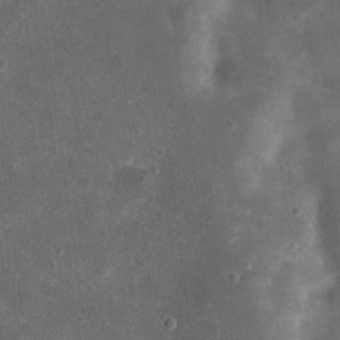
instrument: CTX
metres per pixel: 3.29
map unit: eHh
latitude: 20.6869
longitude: -65.9528
